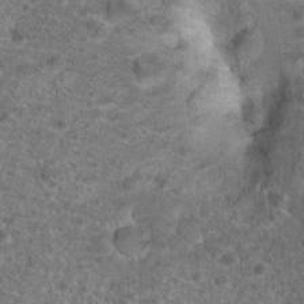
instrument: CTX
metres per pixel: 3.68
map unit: Hto
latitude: 19.3481
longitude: -40.7057
